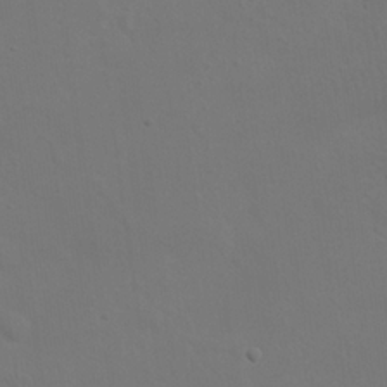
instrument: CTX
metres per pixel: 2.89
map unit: eHh
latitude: 23.8016
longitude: -69.7261
